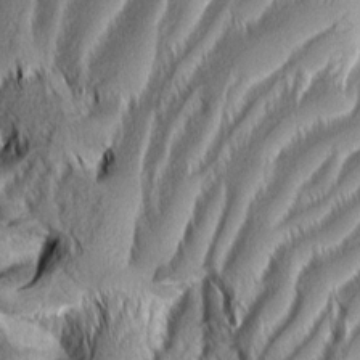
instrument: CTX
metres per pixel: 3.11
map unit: Aa
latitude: 8.4979
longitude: -131.1593
